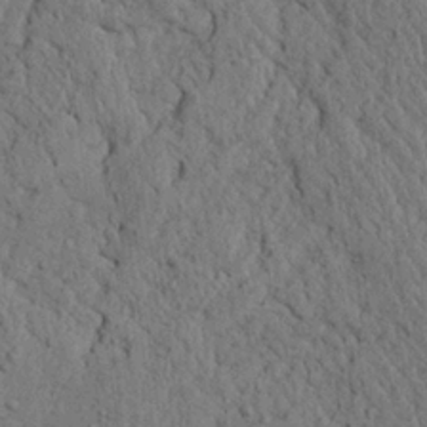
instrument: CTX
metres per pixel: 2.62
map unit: Ave
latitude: 23.9150
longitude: -133.8772
